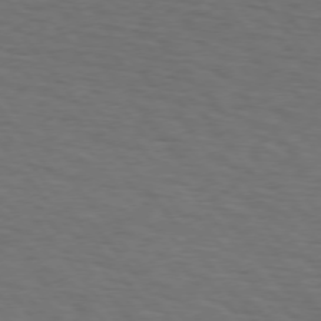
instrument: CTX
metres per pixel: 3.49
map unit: Hpe
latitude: 74.6113
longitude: -131.6883
